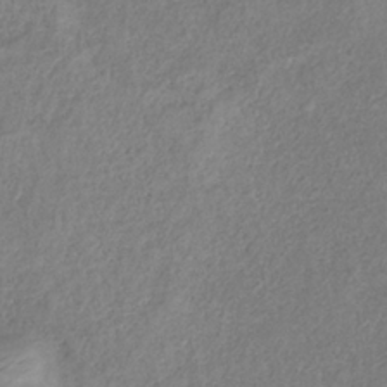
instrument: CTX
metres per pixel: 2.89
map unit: HNb
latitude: -33.0487
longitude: 56.1606
